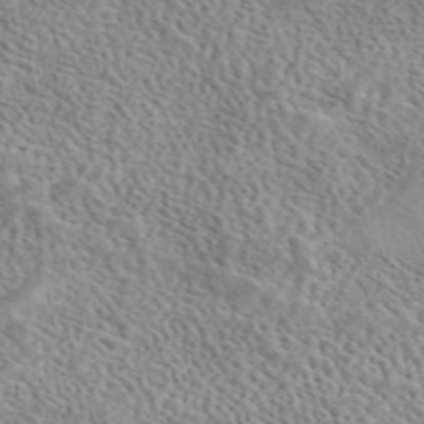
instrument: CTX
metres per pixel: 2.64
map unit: eAb
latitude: 44.3089
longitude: 114.1795
